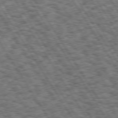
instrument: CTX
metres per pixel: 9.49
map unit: Hpe
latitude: 73.4994
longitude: -126.4034
